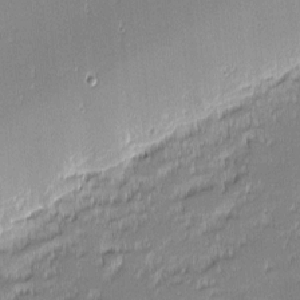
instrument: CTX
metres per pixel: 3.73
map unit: eHh
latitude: -2.3873
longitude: -82.2900
